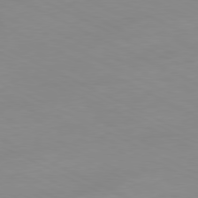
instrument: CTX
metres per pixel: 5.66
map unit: Ap
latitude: -81.0298
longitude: -94.3090
